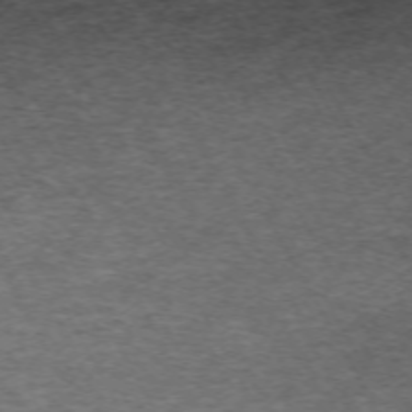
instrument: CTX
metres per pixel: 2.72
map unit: Hpe
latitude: -70.4062
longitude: 13.1242
